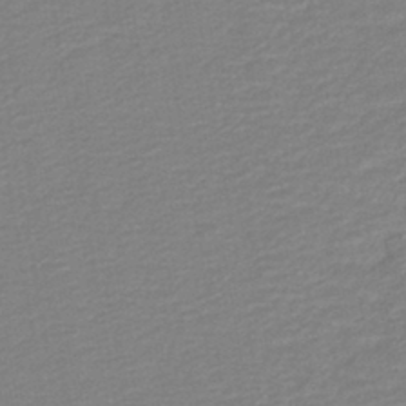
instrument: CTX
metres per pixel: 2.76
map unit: HNb
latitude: -40.8219
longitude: 51.0675
